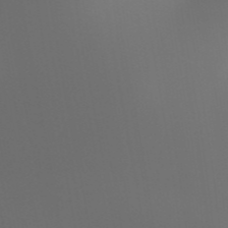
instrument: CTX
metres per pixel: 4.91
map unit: HNhu
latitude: -47.7288
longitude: 30.5573
